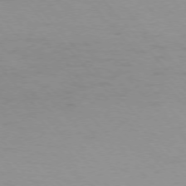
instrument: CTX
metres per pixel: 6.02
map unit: Ap
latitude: -76.3117
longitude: -70.2900
